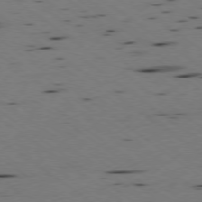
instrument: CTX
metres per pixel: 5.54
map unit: Ap
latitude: -77.7856
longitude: -71.7638
